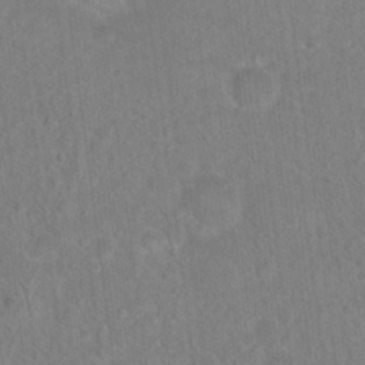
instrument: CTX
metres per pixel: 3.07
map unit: Hto
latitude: 17.0081
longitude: -39.9717
